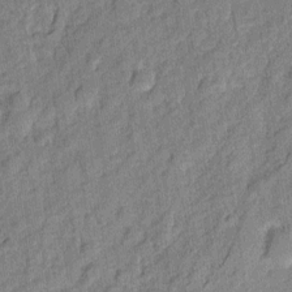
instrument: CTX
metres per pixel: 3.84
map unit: eHh
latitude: 7.1025
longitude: -75.6883
